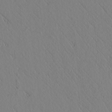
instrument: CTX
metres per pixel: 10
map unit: lAvf
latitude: 6.6113
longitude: 159.4265
